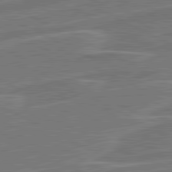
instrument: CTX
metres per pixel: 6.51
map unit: lApd
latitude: 81.3104
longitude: 121.4265
